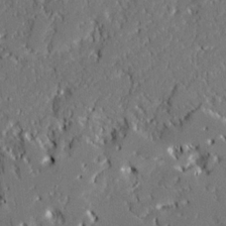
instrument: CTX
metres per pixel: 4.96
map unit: Ave
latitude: 20.3090
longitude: -128.1389
